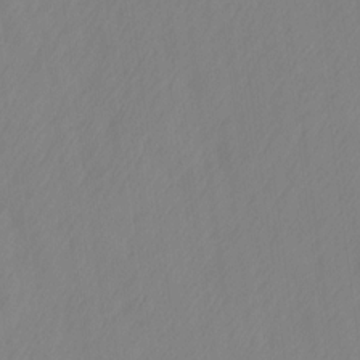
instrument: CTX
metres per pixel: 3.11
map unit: Ave
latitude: 13.2159
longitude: -105.8017
